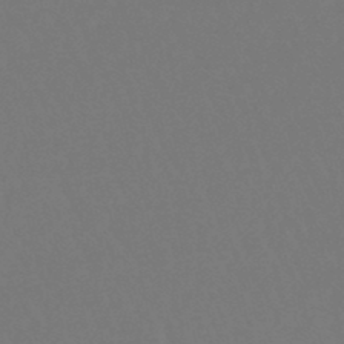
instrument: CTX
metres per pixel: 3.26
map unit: lHb
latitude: -46.7841
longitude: 65.1620
